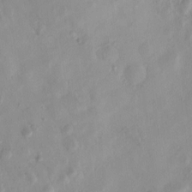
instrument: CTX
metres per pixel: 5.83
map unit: eHh
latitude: -0.1606
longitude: 15.1243
